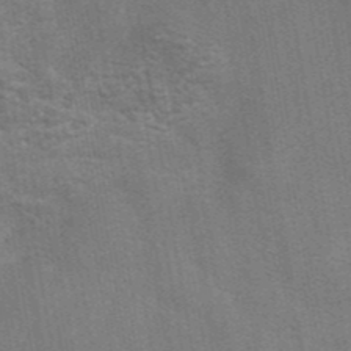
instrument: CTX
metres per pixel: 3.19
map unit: eAb
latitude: 42.4601
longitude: 106.6141
